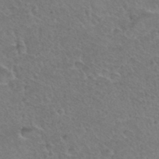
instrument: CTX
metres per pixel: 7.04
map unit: Hto
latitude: 36.1200
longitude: -47.4805
